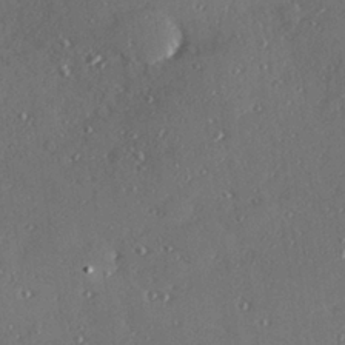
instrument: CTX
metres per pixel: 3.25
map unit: Hve
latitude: 27.1970
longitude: -90.9136
